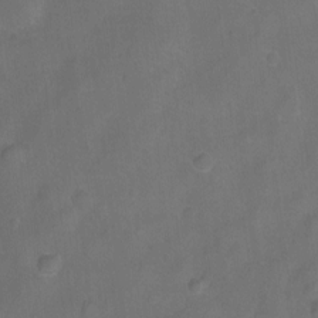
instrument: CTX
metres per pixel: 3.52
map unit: Ht
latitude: -10.9542
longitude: -22.2900
